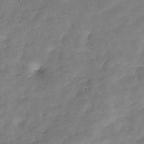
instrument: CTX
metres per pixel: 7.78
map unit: Hve
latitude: -30.5196
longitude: 90.2362
